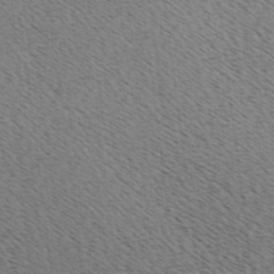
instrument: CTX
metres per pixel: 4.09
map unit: Hve
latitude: 3.1214
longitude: -125.0647
